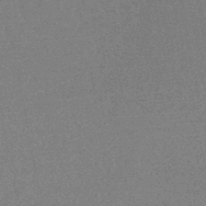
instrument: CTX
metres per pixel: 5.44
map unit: HNhu
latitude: -46.7652
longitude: 99.8422
